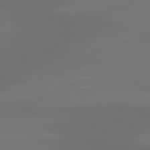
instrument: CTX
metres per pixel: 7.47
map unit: lApd
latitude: 83.3481
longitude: -130.7058
